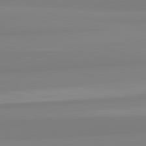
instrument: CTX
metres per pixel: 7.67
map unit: lApd
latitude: 82.5167
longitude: 174.1605
